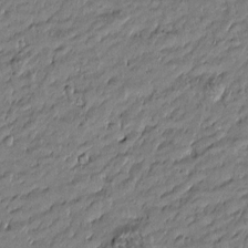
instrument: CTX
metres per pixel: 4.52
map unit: Htu
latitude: -6.7463
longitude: 177.2565
